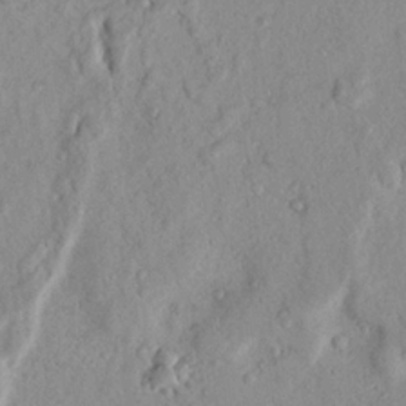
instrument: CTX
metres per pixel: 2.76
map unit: Nhu
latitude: 18.6490
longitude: -77.3292
